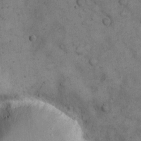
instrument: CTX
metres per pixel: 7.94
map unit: eHh
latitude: 11.6883
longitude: -63.2915
